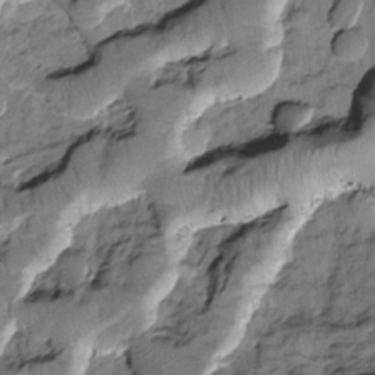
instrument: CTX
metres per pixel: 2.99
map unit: Htu
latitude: -1.7478
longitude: 173.1053
